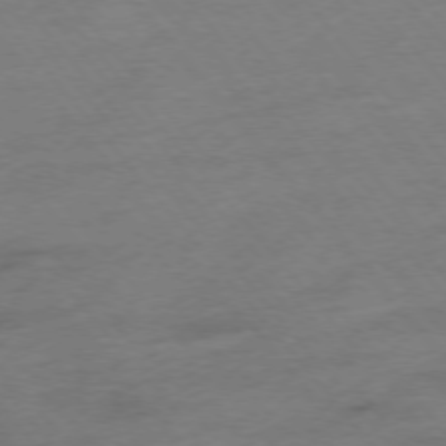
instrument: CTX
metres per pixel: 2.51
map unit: Hpe
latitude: -76.0283
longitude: -12.1956
